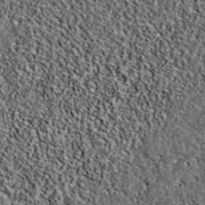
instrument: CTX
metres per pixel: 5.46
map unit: eAb
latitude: 38.3656
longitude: 106.0850
